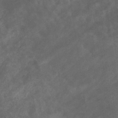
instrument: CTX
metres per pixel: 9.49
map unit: eHb
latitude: -32.5196
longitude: 71.5588
